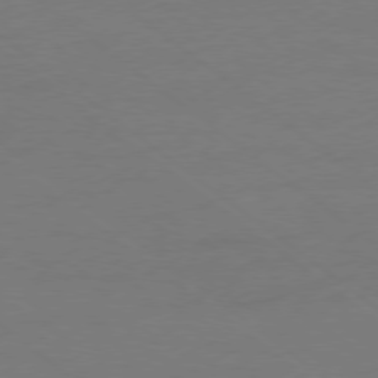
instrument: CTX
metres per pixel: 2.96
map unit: Ap
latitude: -78.6896
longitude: -55.8961
